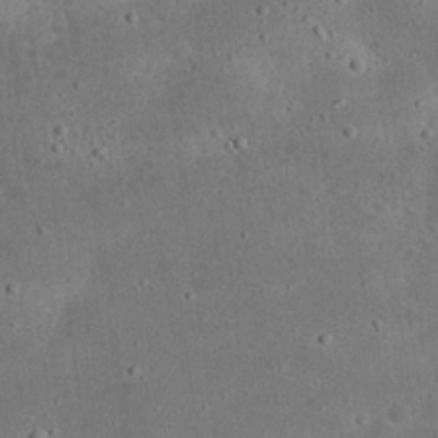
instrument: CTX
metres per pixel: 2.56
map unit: eHh
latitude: 24.9513
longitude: -68.2334
